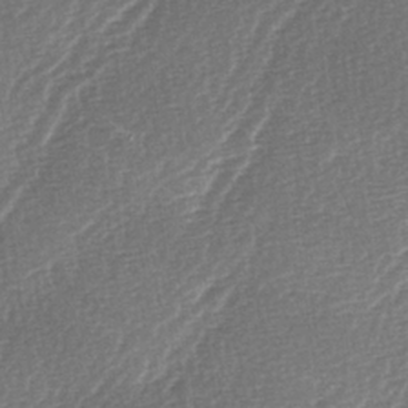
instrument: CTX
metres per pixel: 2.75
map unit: lAa
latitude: -3.2753
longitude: -128.5735
